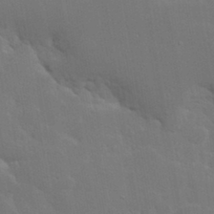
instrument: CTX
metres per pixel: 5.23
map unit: Hve
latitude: 24.8569
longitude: 150.3117
